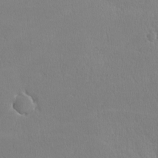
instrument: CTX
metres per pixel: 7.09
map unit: lHvf
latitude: -12.5574
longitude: -99.8583
